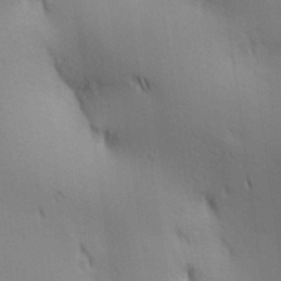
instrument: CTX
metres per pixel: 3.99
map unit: lAa
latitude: 11.4049
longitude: -108.2333
